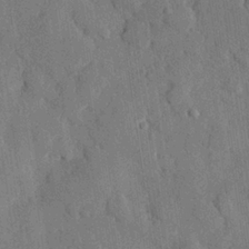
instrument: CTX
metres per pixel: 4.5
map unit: eHh
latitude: 27.3293
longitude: -78.1200
